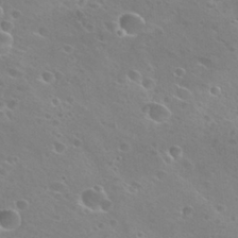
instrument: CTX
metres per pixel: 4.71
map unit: Hto
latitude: 26.6491
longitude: -39.9528
